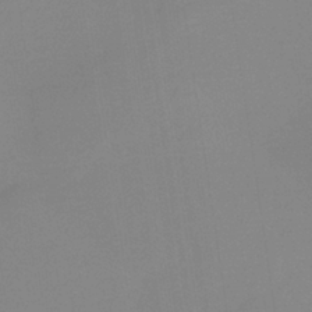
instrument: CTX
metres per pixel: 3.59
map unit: HNb
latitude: -36.5384
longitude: 54.8030
